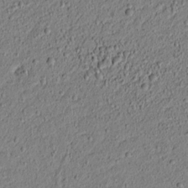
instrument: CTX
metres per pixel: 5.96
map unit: lAvf
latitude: 6.2522
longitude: 167.0108
